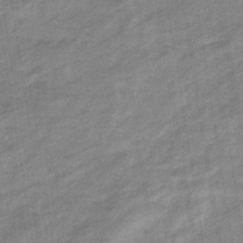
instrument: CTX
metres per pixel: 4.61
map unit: eHb
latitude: -37.3131
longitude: 77.8044
